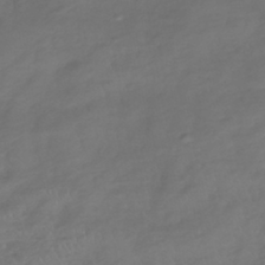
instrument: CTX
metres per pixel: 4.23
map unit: lHb
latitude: -39.1242
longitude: 69.8989
